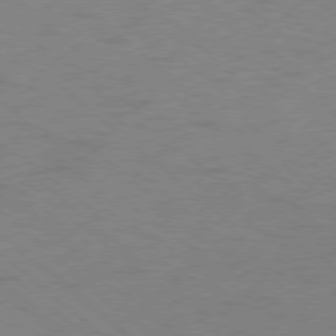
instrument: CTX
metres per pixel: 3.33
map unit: Ap
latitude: -78.8219
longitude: -68.3278
